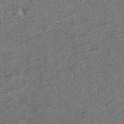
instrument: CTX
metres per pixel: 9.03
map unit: ANa
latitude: 36.5168
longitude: 14.8975
